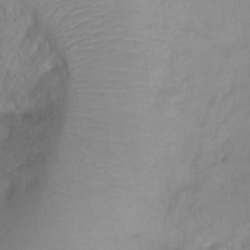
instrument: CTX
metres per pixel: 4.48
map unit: Ht
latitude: -8.3306
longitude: -34.5356
